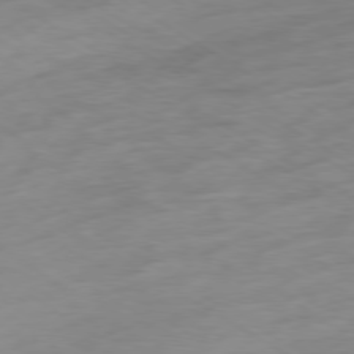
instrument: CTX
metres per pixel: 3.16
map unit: Ap
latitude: -79.2187
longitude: -58.2523
